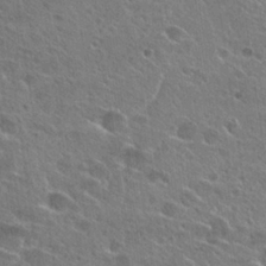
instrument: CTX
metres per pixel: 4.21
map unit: Hto
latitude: 25.3292
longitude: -45.6505
